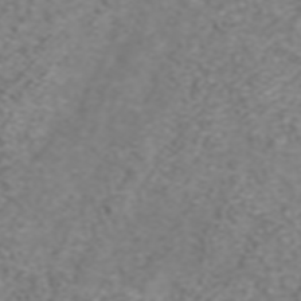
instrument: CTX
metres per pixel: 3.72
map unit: ANa
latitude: 40.6868
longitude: 24.1417
